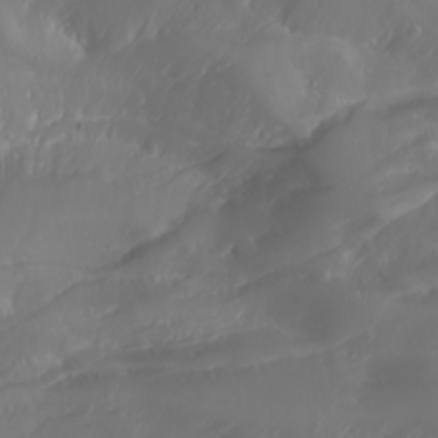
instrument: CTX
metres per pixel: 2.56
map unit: Nhu
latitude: -4.4818
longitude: -87.7260
